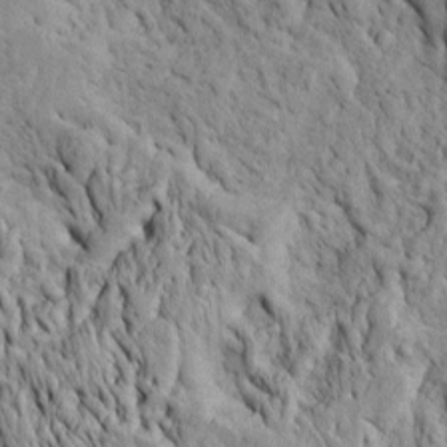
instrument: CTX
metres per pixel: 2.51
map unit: Htu
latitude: -6.0283
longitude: 153.5777
